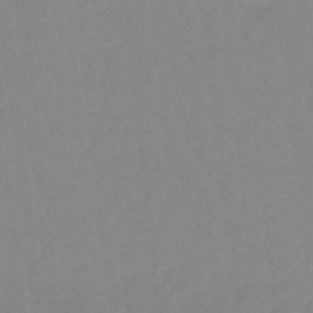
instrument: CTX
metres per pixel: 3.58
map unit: lHb
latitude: -48.2173
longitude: 83.6911
